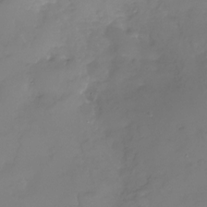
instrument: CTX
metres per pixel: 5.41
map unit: Nhu
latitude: -26.2550
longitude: -57.4993
